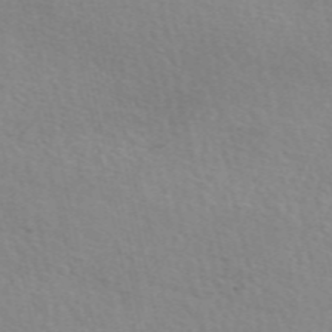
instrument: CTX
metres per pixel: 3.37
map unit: eAb
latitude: 51.2537
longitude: 107.1431
